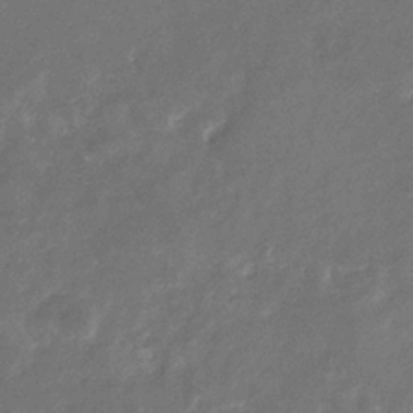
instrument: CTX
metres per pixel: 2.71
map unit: eHb
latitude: -33.4833
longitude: 73.5777
